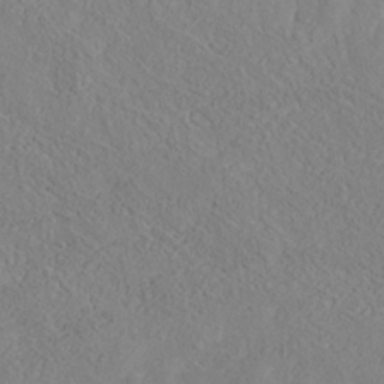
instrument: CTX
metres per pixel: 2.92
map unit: Nhe
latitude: -37.7099
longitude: 139.1620
